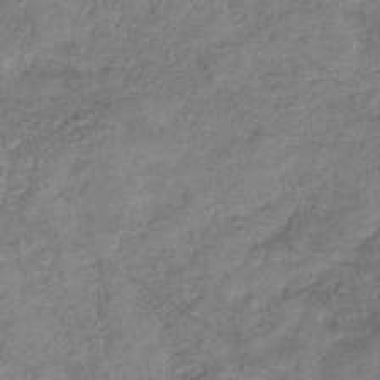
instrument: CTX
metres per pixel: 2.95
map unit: eHb
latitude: -38.8030
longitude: 80.1606
